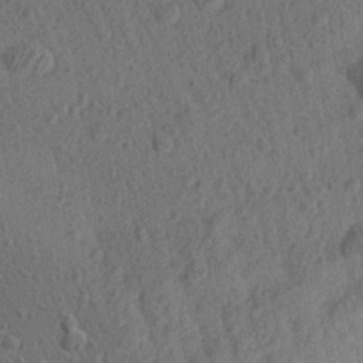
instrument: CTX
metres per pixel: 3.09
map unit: Aa
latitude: 26.6869
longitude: -144.0822
